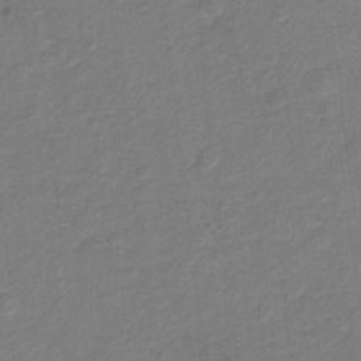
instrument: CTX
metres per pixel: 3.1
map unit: Hto
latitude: 5.9528
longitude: -31.4238
